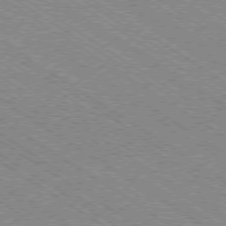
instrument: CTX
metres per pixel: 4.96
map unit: Ap
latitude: -79.0864
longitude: -79.1214
